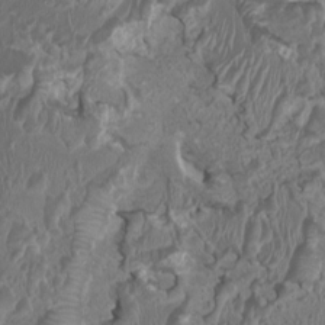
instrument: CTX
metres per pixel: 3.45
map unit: HNhu
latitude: 2.8758
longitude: -3.1025
